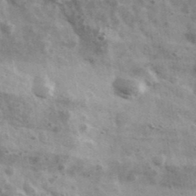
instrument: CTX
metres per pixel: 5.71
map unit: Ave
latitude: 38.8758
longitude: -107.9906
